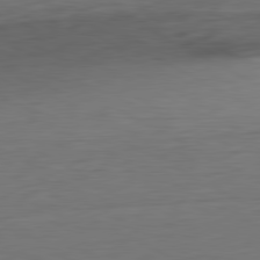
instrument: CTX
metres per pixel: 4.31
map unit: Ap
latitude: -81.5210
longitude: -78.6680
